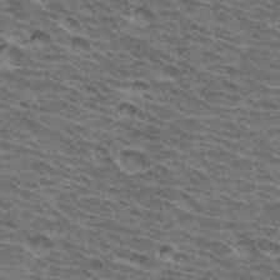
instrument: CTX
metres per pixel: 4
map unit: Hto
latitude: 33.9339
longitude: -41.4048
